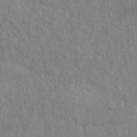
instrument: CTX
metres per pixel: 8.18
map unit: eAb
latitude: 45.3670
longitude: 113.2187
